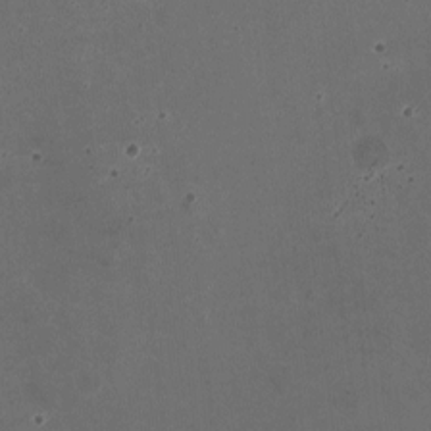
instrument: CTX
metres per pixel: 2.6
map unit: HNhu
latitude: -2.5006
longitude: -2.9136
